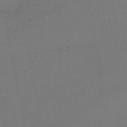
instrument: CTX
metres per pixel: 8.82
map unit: HNb
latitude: -51.7855
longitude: -42.5357
